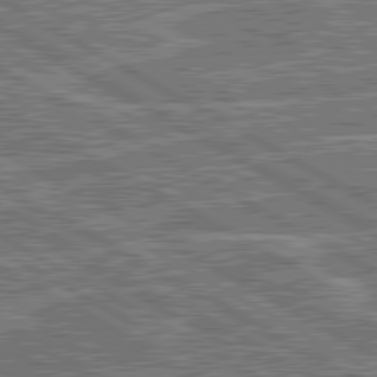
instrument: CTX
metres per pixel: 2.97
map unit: lApd
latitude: 80.8380
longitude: 119.8611
